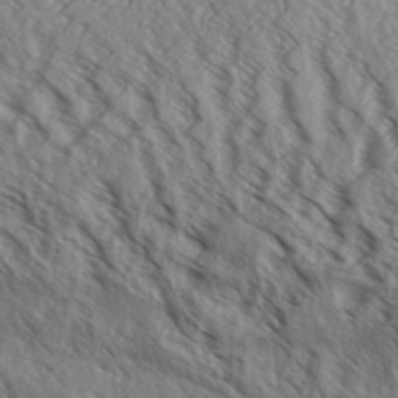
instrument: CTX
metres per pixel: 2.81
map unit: Aa
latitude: 30.3657
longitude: -139.2348
